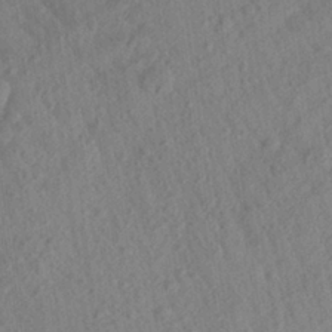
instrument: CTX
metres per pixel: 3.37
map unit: Aa
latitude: 27.0648
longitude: -141.3859
